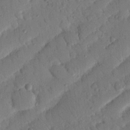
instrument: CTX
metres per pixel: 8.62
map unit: Nhu
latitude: 19.1781
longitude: -78.3656
